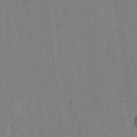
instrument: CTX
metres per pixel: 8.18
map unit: lAvf
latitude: -5.0108
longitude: -114.7624
